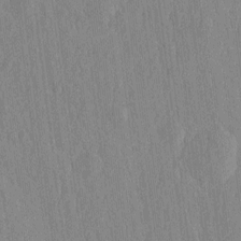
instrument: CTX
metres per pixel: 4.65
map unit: HNhu
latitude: -3.9745
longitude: 14.3684
